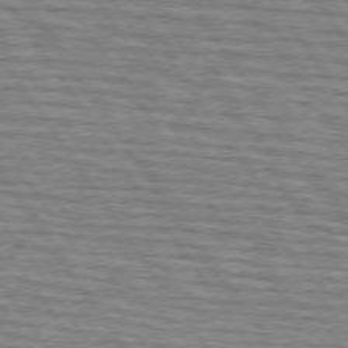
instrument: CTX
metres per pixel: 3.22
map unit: lApd
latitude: 74.8380
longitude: -73.0270
